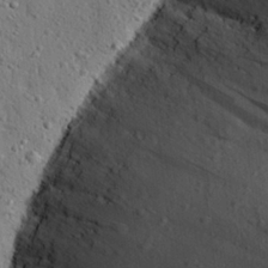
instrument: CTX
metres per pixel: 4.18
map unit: eHh
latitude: 25.6882
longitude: -77.9150
